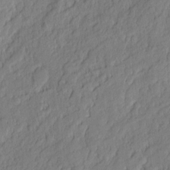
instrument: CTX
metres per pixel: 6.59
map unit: eHh
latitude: 6.5735
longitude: -75.9906
